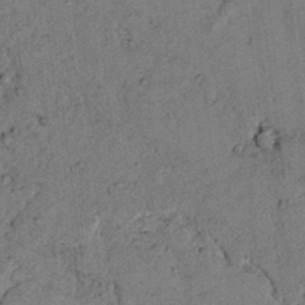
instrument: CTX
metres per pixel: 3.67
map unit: lAvf
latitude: 4.8569
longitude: 158.8596
